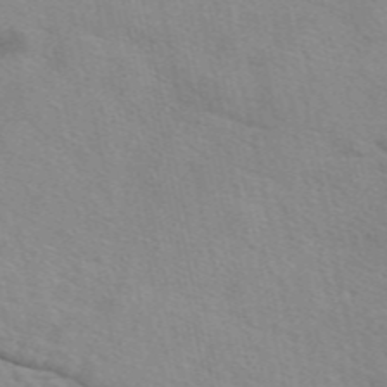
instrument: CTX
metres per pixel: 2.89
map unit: eAb
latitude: 49.6505
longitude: 120.4818
